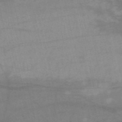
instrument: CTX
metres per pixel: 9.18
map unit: HNb
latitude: -54.4818
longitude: -44.5357
